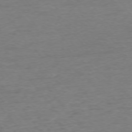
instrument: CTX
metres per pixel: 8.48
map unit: Ap
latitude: -75.6155
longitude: -88.6680
